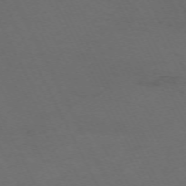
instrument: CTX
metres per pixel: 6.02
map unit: Hpe
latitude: -71.0675
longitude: 16.6330
